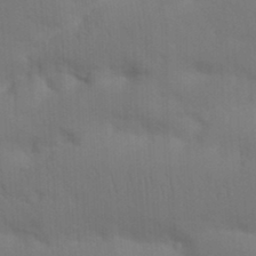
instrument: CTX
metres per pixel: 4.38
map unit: Nhu
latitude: 21.9339
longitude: -73.7261
